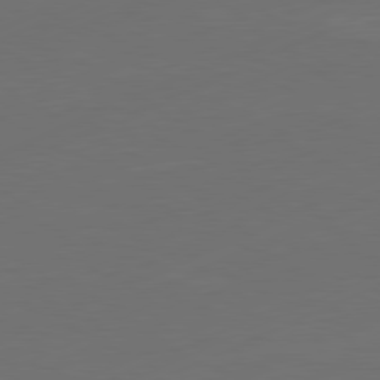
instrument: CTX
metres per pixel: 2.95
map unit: Ap
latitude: -81.6344
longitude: -85.2348
